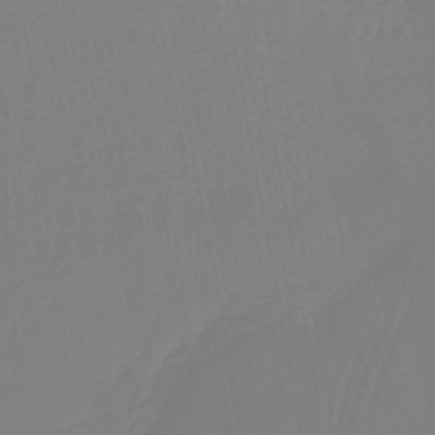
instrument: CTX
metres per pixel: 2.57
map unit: lHb
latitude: -44.7274
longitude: 55.6155
